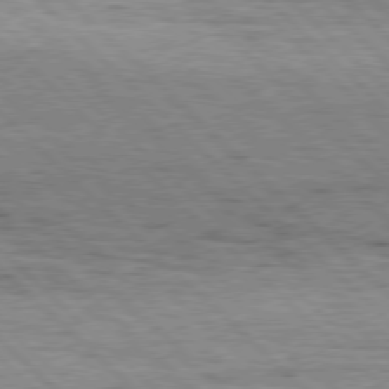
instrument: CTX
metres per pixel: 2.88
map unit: Hpe
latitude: 77.0080
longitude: -127.9906
